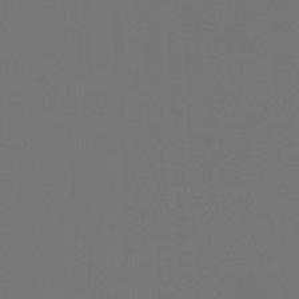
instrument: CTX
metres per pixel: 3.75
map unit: lHb
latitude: -47.1053
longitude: 63.9556
